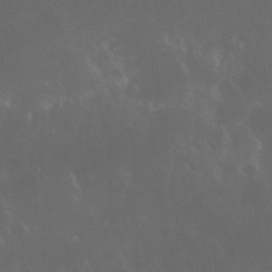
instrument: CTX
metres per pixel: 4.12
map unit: Nhu
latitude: 30.1956
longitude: -58.2334
